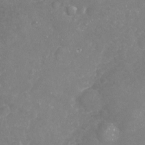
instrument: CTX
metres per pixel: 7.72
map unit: Nhu
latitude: -17.9745
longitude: -57.8394
